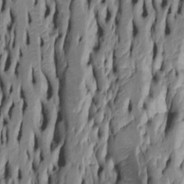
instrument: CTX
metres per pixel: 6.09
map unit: Htu
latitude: -5.5210
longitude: 151.9745
